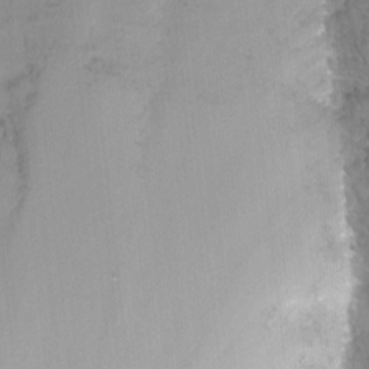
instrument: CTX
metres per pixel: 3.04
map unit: Nhu
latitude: -12.8597
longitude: -58.4601
